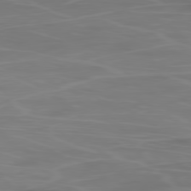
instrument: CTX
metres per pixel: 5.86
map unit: Ap
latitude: -78.9352
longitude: -69.5560
